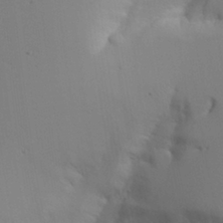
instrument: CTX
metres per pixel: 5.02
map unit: Aa
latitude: 21.4616
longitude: -124.5356
